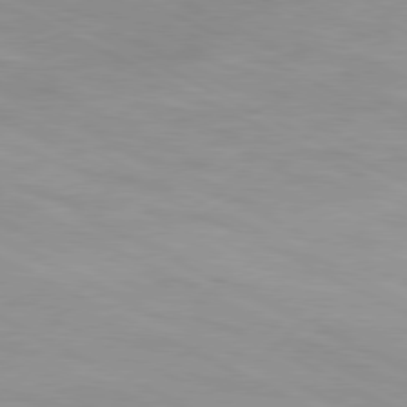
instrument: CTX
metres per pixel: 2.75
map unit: Ap
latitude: -81.2376
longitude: -92.6679
